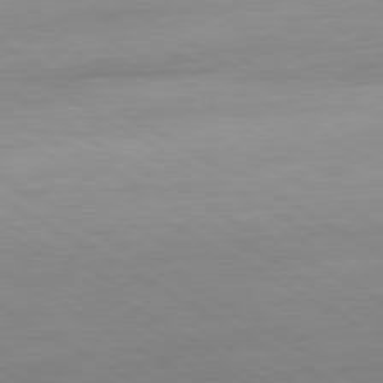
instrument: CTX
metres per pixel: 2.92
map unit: Ap
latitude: -80.8975
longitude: -79.1781
